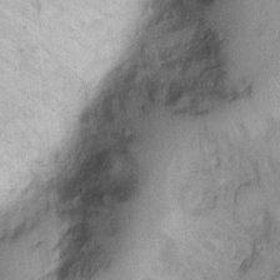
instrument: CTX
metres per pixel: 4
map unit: Ht
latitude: -1.5211
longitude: -13.9150
